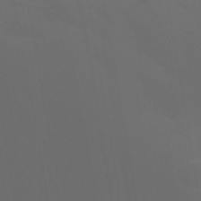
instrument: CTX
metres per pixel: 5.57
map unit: Aa
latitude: 29.0080
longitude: -131.8962
